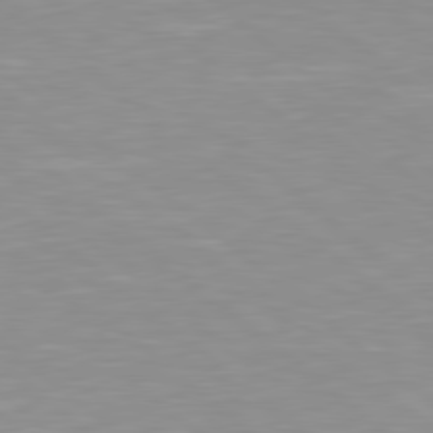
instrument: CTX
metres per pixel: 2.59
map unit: lApd
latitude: 79.0459
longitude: -176.3089
